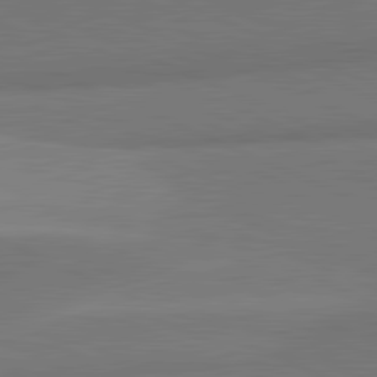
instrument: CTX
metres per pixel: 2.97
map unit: lApd
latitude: 81.8961
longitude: 153.5966
